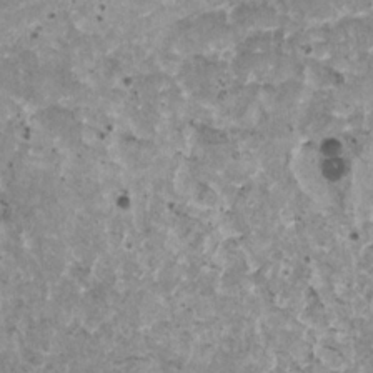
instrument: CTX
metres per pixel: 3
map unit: HNhu
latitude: 2.2333
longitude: 5.3887
